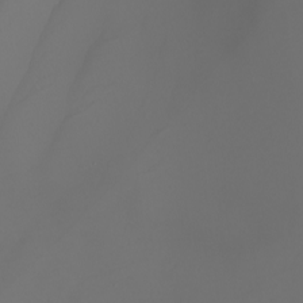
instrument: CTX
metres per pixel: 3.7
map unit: Nhu
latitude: -8.8408
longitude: -93.8772
